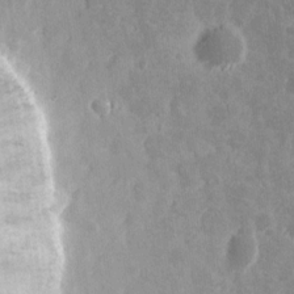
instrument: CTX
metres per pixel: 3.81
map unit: eHh
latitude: 14.9136
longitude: -72.8569
